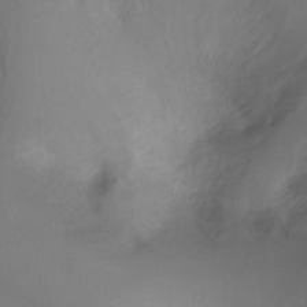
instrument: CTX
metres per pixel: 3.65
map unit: Ht
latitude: -7.5210
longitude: -27.4427
